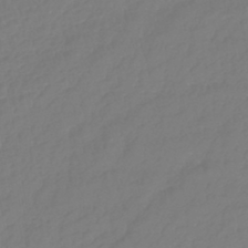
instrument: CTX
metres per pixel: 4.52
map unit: lHb
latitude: -42.6707
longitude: 77.3888
